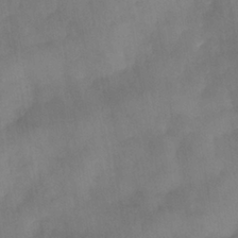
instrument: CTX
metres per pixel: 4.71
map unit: Nhe
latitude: -37.8989
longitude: -147.1026
